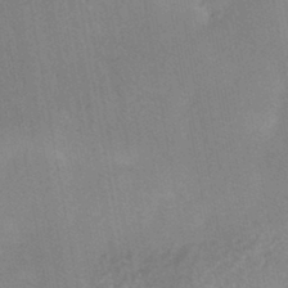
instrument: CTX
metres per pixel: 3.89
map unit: HNhu
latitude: -45.5399
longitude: 91.9556
